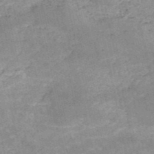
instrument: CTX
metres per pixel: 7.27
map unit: HNb
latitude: -52.0850
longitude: -39.2159
